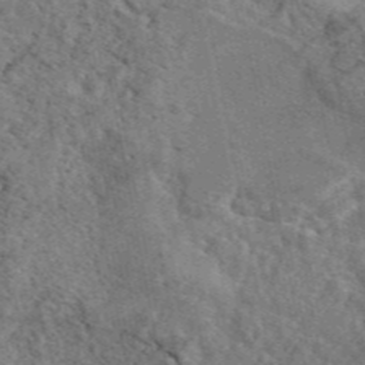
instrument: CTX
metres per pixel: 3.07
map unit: eAb
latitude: 45.8205
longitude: 112.9920
